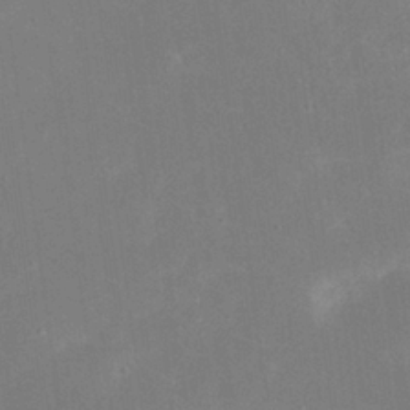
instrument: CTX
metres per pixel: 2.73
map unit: eHh
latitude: 20.3845
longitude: -69.2537
